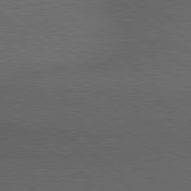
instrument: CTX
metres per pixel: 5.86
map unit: lApd
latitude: 79.3860
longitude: -176.9136
